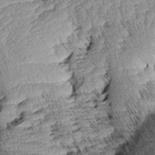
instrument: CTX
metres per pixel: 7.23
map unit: Aa
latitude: 8.5357
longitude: -140.6679
